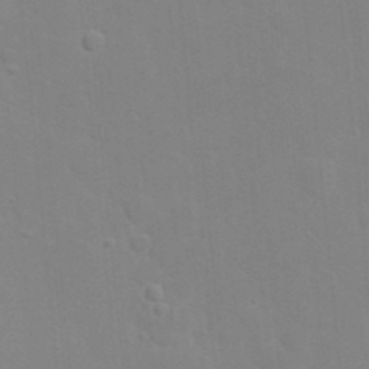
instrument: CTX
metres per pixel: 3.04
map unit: eHh
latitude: 20.0444
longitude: -64.1200
